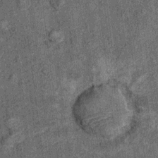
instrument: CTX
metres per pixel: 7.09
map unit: Ht
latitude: 8.4601
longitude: -37.6316
